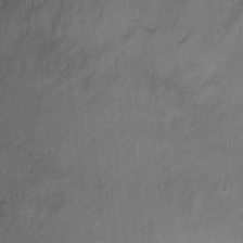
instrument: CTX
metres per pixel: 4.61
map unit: Ht
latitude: -2.1983
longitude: -28.9513
